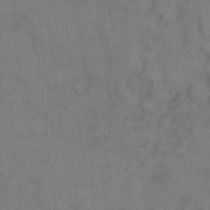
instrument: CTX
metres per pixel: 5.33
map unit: eHh
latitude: 14.7436
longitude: -62.4034
